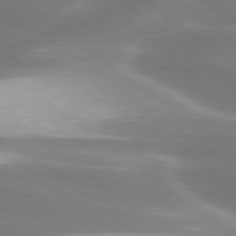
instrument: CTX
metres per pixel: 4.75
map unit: lApd
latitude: 79.8395
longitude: -118.4790
